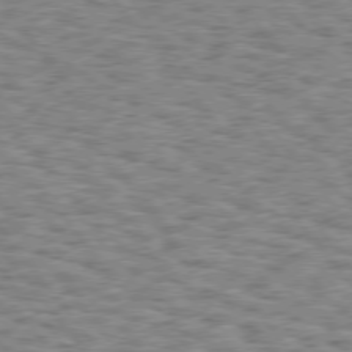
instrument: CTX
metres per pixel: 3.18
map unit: Hpe
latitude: 75.7450
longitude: -134.8191
